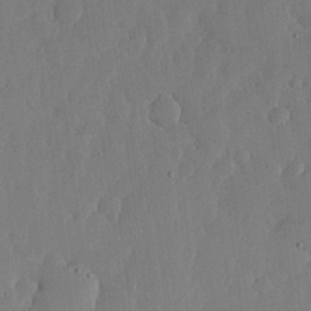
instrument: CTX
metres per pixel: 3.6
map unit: lHvf
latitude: 17.7450
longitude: -114.9135
